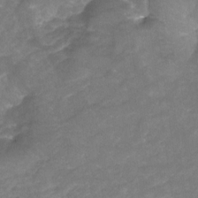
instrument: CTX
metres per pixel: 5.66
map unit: Nhu
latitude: -23.1242
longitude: -56.1577
